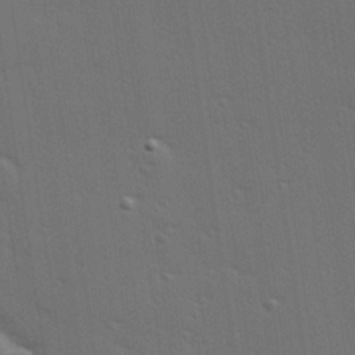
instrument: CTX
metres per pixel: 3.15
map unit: Hve
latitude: 27.8583
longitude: -91.9150
